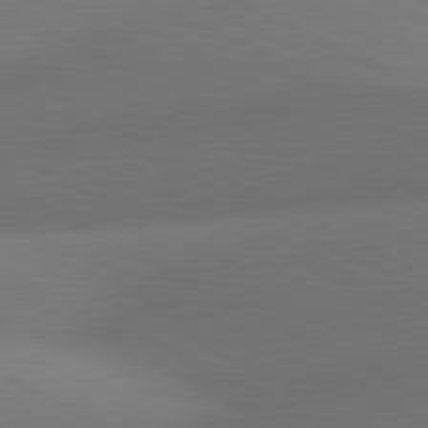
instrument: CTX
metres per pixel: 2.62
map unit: lApd
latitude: 80.9892
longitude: 129.1431
